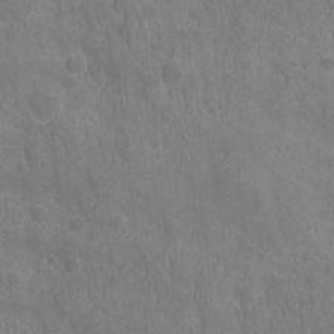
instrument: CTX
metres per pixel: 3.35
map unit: Hto
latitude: -1.4644
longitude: -34.6868
